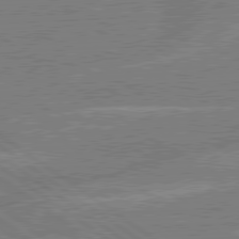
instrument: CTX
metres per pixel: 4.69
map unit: lApd
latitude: 79.5371
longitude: -144.7813
